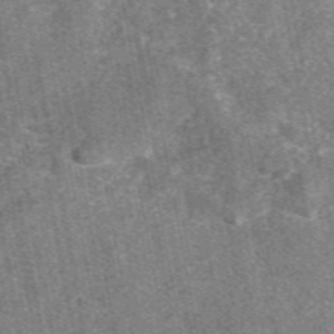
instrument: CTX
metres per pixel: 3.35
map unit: eAb
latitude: 48.1389
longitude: 106.9542
